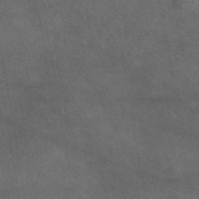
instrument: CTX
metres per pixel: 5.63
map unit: eAb
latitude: 45.4426
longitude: 114.8975
